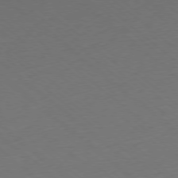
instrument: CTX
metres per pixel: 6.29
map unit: Ap
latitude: -78.0850
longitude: -96.5168
